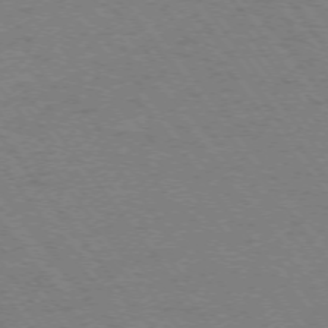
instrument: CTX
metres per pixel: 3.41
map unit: Ap
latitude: -74.5763
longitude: -77.0080
